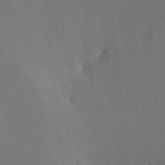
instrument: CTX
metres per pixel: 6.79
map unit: lHvf
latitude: -10.4629
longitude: -103.5938
